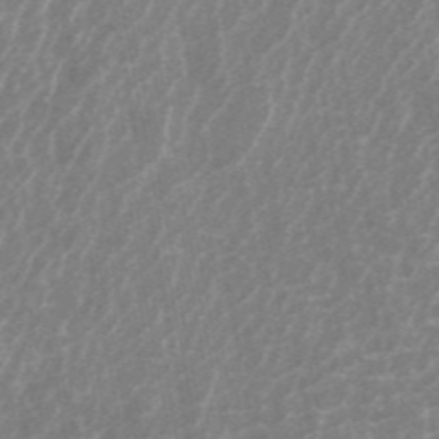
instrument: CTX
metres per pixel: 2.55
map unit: ANa
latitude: 45.4993
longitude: 30.5762
